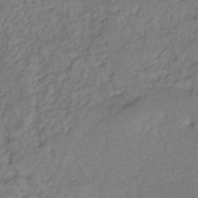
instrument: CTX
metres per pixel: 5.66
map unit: lHb
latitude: -35.5210
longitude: 69.4265
